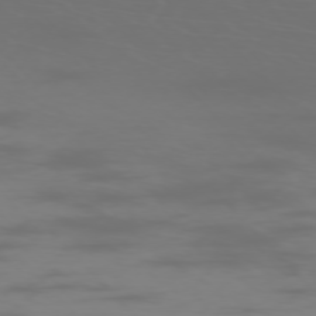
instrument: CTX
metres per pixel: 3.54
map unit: Ap
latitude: -76.0094
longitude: -75.9906
